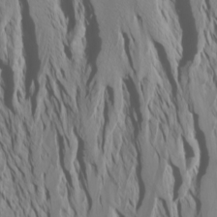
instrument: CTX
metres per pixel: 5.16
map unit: Htu
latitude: -7.8233
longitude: -65.8016
